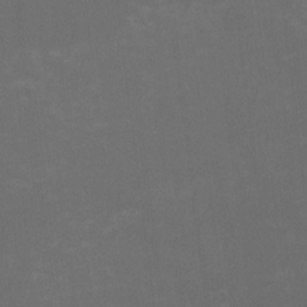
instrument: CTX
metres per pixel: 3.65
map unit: HNhu
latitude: -2.5762
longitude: -7.2537
